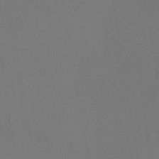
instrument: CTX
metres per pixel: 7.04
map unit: HNhu
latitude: 5.6505
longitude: 14.2173
